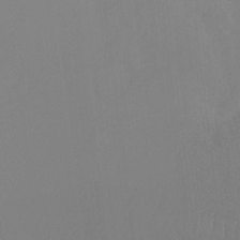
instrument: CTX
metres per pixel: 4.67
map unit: Ht
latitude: -8.0850
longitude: -30.8947
